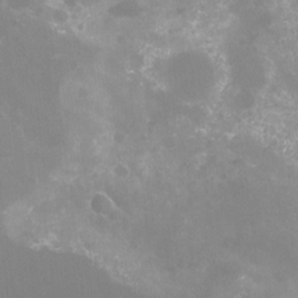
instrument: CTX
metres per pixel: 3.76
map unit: Nhu
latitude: -16.1795
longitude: -56.4034
